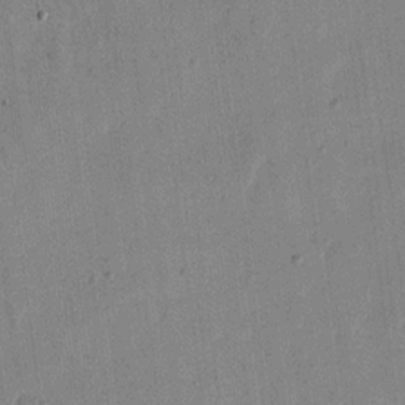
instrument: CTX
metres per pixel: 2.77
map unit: eHh
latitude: 12.4979
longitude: -68.9892
